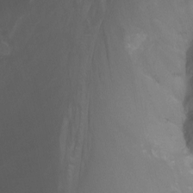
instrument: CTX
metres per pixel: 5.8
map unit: Nhu
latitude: -13.2754
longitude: -63.7639
